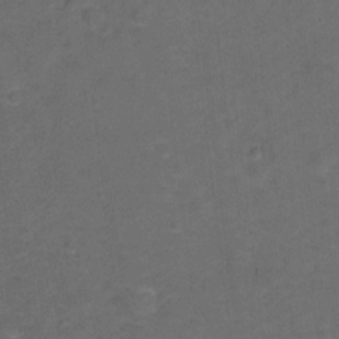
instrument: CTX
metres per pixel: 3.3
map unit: Hto
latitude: -0.6141
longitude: -34.5356
